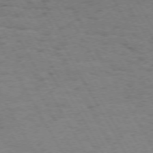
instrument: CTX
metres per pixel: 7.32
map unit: Hpe
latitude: 72.1767
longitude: -123.1214
